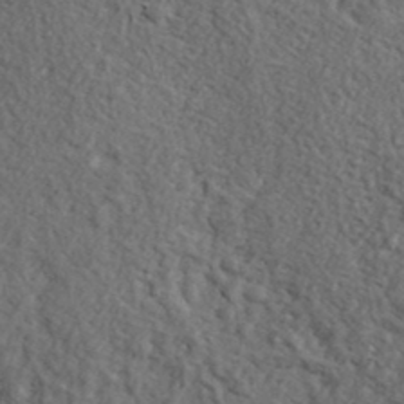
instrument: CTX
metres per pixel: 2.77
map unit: lHvf
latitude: 38.1956
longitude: -87.3293
